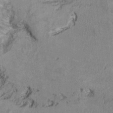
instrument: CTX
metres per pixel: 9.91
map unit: Ht
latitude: 9.0081
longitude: -31.9339
